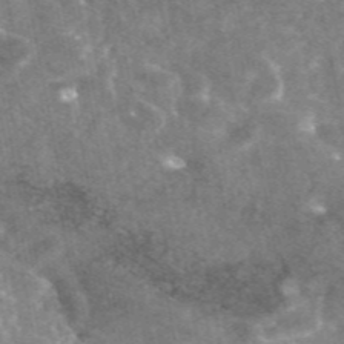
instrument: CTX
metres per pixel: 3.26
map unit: eAb
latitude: 46.0633
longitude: 123.5210
